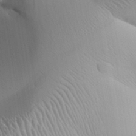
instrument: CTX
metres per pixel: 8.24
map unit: Aa
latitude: 31.7828
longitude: -140.6490
